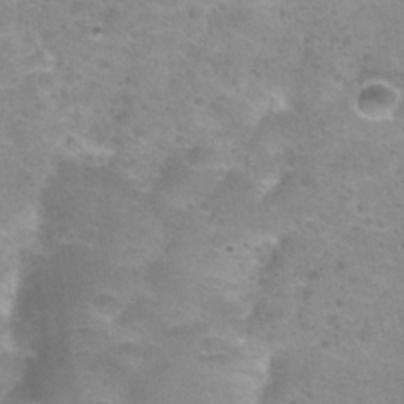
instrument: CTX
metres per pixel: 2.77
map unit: Nhu
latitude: 27.3860
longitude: -55.0458
